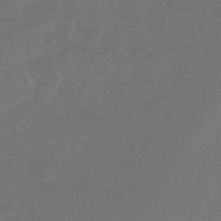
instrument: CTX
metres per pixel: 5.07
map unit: lHb
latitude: -42.7652
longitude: 73.5777
